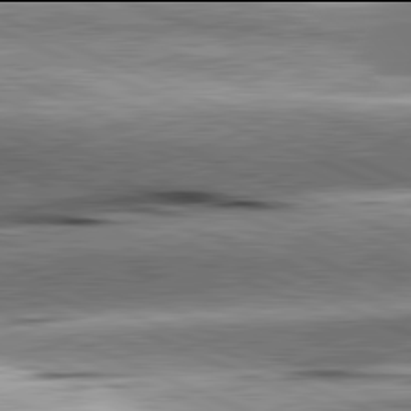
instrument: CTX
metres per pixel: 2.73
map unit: lApd
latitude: 81.9906
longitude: -167.1214
